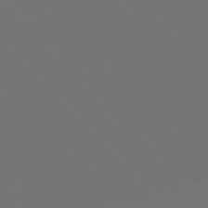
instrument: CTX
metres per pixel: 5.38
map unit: Hpe
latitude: 76.4790
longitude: -169.2915
